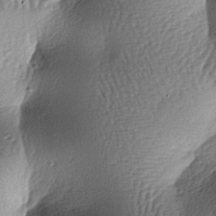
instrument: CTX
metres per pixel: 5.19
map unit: lAa
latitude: -6.8975
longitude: -127.2726
